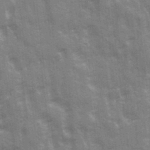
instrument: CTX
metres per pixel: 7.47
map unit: Ave
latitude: 21.3860
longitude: -133.5749
